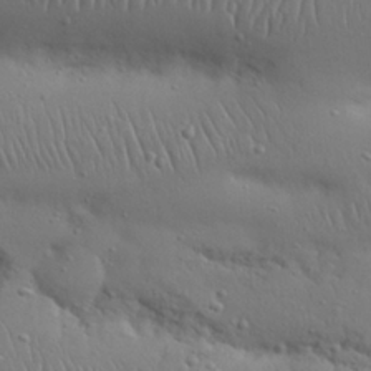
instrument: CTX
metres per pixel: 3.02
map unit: Nhu
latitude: 27.4427
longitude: -68.7435
